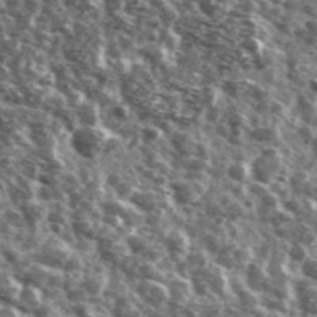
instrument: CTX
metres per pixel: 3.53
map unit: Ave
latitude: 41.0081
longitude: -106.0822
